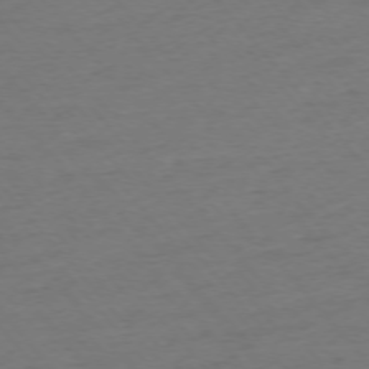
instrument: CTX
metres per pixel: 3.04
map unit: Ap
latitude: -75.7667
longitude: -82.3845
